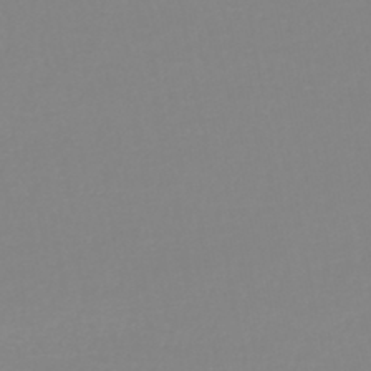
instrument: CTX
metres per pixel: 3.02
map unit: lHb
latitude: -44.7085
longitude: 62.4440
